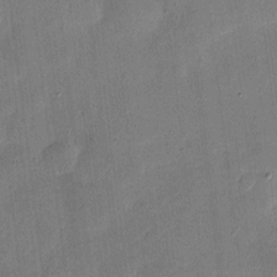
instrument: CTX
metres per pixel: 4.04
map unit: eHh
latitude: 4.8002
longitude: -71.1592
